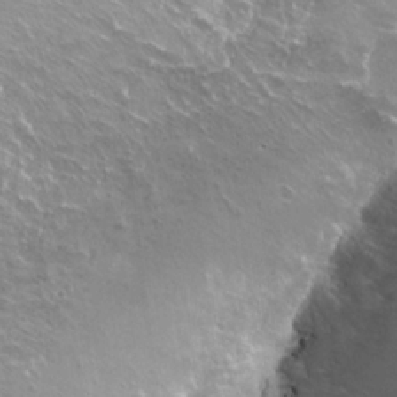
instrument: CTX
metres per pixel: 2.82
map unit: Hto
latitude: 22.5357
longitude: -31.6505
